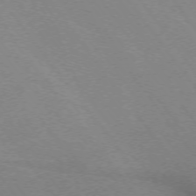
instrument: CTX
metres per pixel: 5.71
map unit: Ap
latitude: -74.7464
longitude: -74.9136
